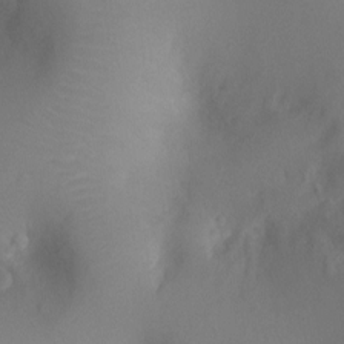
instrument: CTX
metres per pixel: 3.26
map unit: Ht
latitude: -9.2565
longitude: -23.4426
